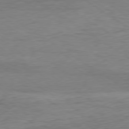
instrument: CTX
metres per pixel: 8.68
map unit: Hpe
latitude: -79.5588
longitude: 10.2551
